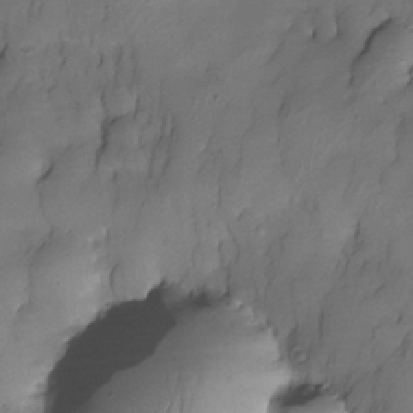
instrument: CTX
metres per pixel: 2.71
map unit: Nhe
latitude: -30.9164
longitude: -139.7639
